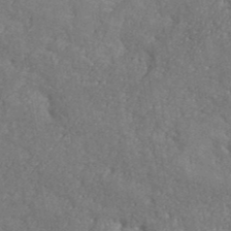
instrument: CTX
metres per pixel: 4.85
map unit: ANa
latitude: 40.8191
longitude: -87.1970
